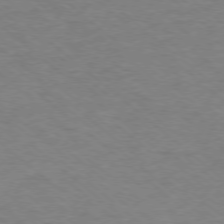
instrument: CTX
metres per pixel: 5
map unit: Ap
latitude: -77.6344
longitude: -76.9513
